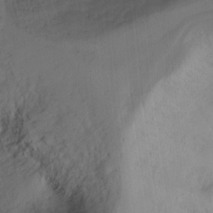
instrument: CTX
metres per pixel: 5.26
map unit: Ht
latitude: -15.2943
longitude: -41.8394
